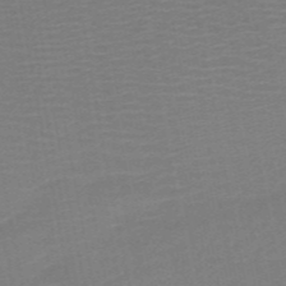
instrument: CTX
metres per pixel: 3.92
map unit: HNb
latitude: -51.6911
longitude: -48.6490
